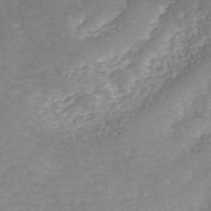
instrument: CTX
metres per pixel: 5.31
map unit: ANa
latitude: 45.8772
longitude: 37.3131
